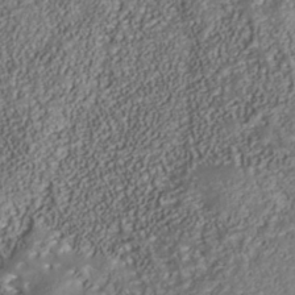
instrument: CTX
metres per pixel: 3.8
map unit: Nhu
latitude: -39.3321
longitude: -85.5182
